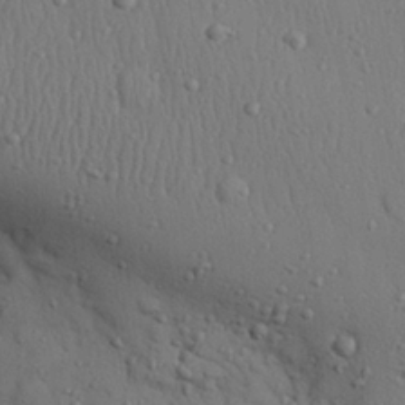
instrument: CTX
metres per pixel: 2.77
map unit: eHh
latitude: 25.9906
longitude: -75.4426
